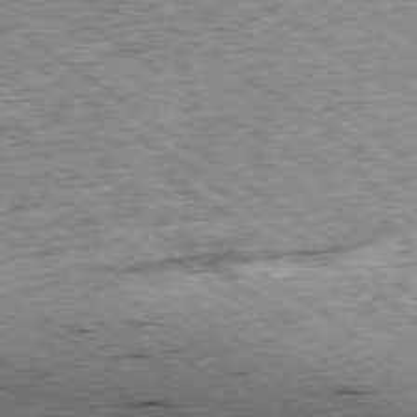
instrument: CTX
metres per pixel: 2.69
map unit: Ap
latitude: -78.9919
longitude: -85.3104
